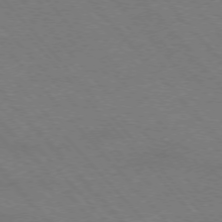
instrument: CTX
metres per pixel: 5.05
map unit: Hpe
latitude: -76.2173
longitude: -12.8002
